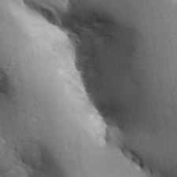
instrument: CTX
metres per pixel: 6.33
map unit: Aa
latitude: 32.8758
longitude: -144.2144
